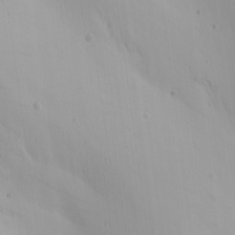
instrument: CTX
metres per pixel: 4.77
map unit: Ave
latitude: 22.6301
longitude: -137.1026
